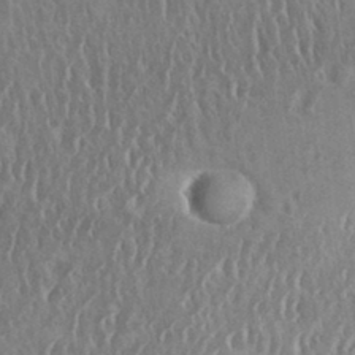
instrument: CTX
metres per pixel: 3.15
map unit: eHh
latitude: 33.3482
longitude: -132.6679
